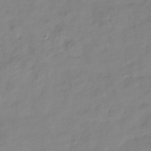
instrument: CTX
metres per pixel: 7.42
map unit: Hve
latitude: -33.8989
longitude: 90.5385
